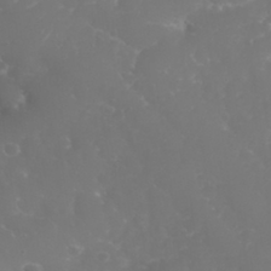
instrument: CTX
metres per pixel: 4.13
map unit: eHh
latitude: 30.9703
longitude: -65.1970
